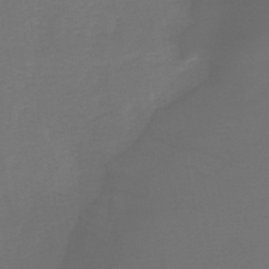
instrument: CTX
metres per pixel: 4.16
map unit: lHb
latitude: -42.7463
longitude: 63.4643
